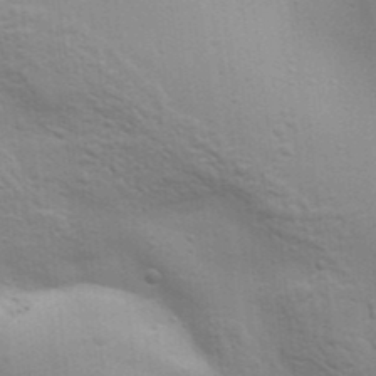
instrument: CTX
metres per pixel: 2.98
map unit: Aa
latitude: 32.4790
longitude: -133.4238
